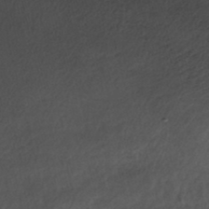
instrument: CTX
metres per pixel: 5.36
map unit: Nhe
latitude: -47.5777
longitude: -171.6316
